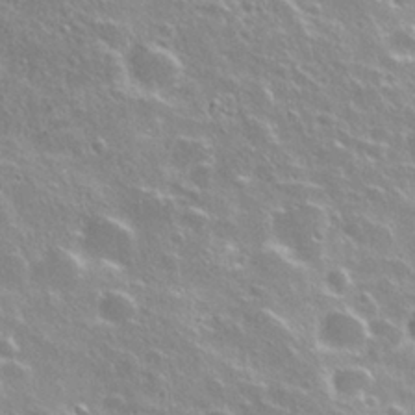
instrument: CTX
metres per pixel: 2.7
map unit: Hto
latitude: 27.4427
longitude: -50.5734
